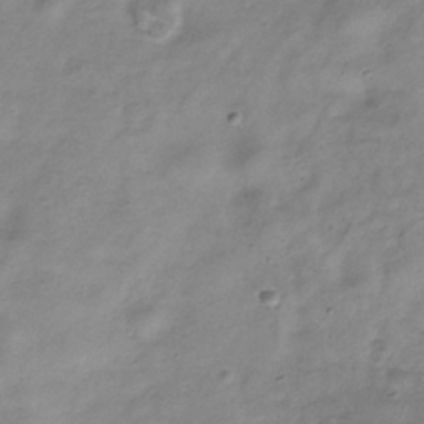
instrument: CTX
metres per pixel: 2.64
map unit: Hve
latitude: -32.9920
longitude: 89.1620
